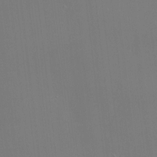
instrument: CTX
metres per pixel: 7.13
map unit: HNhu
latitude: 5.6505
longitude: 4.1039
